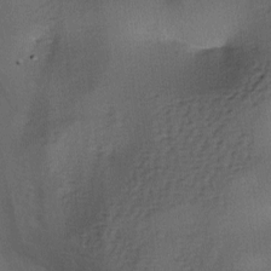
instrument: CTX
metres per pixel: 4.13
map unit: lAa
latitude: -7.4643
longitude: -125.2348
